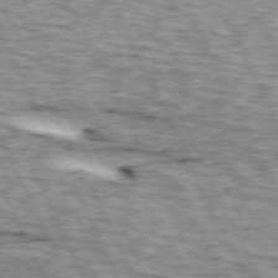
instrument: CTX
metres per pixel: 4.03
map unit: lApd
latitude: 73.1026
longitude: -54.7057
